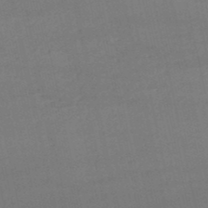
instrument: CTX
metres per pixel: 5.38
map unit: lHb
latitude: -48.5196
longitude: 63.7666
